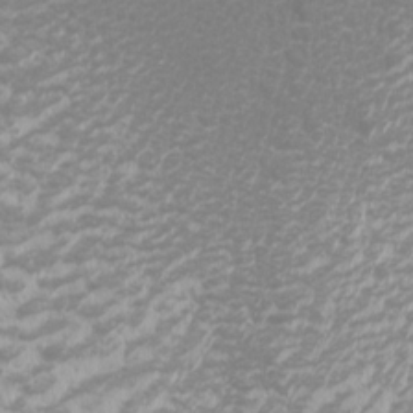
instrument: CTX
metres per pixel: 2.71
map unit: Htu
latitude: -6.7652
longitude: -74.1389
